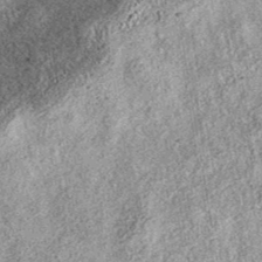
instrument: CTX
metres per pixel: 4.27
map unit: eAb
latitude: 37.8394
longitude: 106.8030
